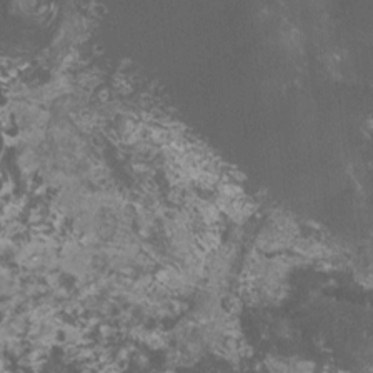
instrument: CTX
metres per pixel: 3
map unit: HNhu
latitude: 1.2159
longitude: 0.7275
